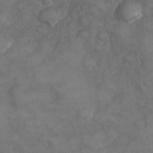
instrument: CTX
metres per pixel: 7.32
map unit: Hve
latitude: 33.3860
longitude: 151.5210
